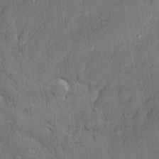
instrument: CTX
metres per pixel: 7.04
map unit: eHh
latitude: 5.5938
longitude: -75.5749
